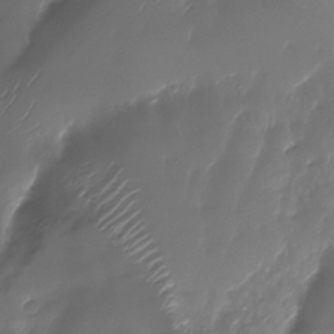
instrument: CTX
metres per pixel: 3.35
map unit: Nhu
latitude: -28.3306
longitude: -67.3859
